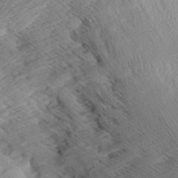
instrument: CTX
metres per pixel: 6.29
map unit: Aa
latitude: 7.5938
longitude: -140.3089
